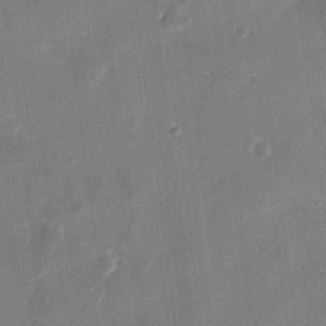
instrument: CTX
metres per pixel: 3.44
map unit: eHh
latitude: 9.0081
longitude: -73.2726
